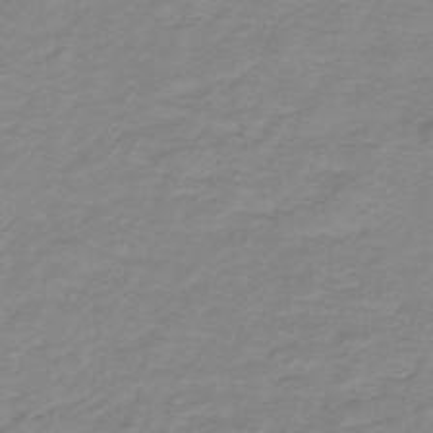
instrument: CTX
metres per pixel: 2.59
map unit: lHb
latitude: -31.6344
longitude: 65.6533
